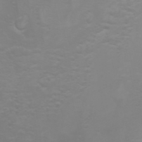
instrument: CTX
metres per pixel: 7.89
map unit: Nhu
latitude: -4.9730
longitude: -79.6316
